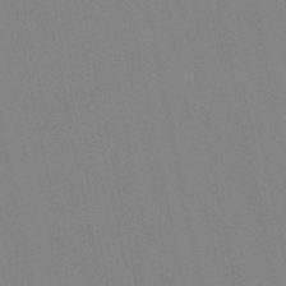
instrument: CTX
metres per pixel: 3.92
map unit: eHb
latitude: -48.6141
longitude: 84.2550
